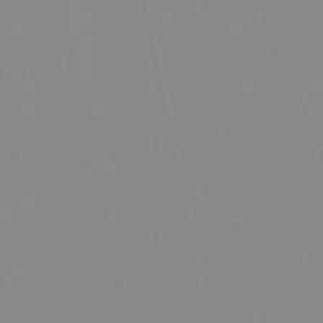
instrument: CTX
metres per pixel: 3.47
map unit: lHb
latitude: -49.1620
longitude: 80.9542
